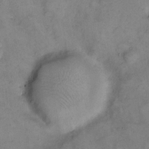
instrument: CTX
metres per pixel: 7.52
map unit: eHh
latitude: 10.4601
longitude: -62.4034
